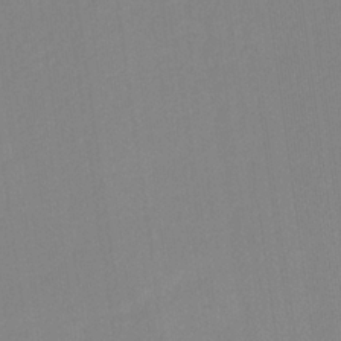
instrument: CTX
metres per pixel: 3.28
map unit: eHb
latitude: -30.2928
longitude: 62.8597
